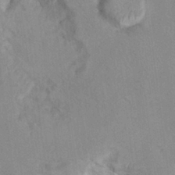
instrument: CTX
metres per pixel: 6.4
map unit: Hto
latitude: 7.4993
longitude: -34.5356
